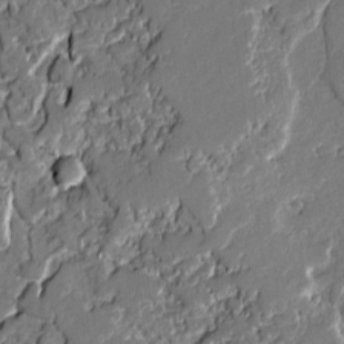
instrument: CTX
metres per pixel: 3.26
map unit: lAvf
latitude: -0.6897
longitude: -109.2726
